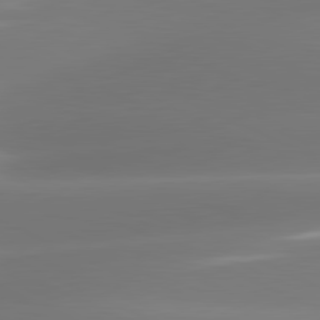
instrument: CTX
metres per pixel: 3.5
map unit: lApd
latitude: 81.3482
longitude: -160.3089
